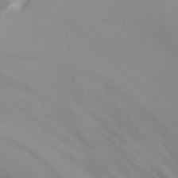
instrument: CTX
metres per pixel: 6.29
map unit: Nhu
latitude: -13.6722
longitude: -71.1214
